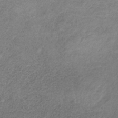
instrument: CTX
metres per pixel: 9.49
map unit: HNb
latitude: -32.2929
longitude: 60.2551
